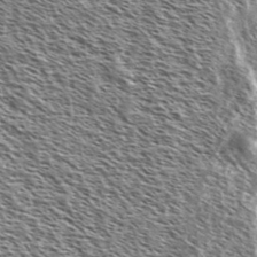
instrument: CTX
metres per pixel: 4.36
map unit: Ave
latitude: 37.3482
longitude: -110.4790
